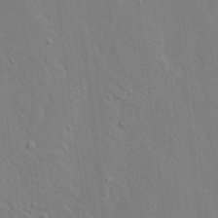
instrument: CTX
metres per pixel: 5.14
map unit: Ave
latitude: 17.2348
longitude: -139.2537
